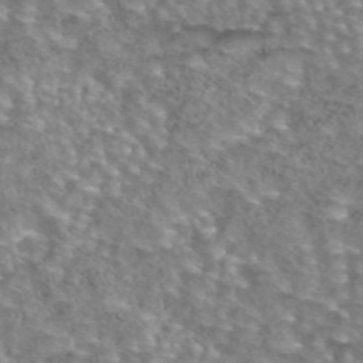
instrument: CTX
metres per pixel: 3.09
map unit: eAb
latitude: 44.1011
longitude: 104.8408
